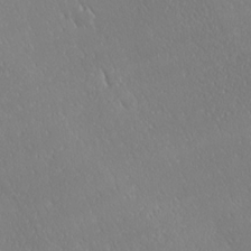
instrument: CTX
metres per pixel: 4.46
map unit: Ave
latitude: 20.6680
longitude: -137.5371
